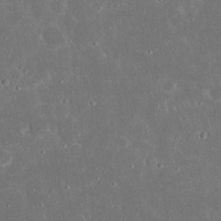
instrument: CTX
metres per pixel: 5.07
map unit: Nhu
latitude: 23.1592
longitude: -71.1025
